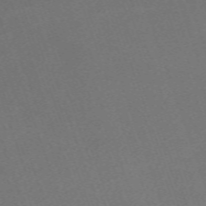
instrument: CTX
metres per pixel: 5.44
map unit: eHh
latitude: -63.8422
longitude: 50.8597
